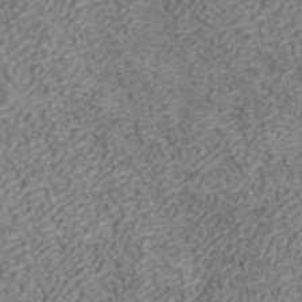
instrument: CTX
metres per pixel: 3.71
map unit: ANa
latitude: 42.1389
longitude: 18.8408
